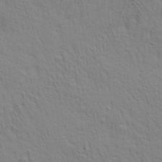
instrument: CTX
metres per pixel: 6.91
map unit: lAa
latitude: 21.4049
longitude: -138.9703
